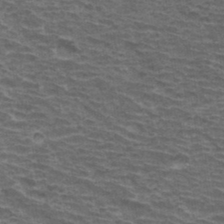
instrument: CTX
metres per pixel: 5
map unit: Hto
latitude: 34.5168
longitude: -40.3656
